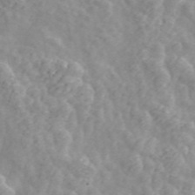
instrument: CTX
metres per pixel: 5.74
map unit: ANa
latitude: 45.8205
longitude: 28.5952
